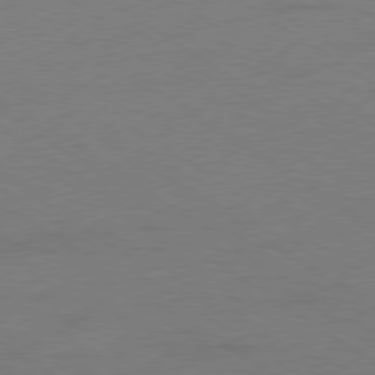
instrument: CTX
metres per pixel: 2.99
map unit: Ap
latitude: -79.5210
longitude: -52.8947
